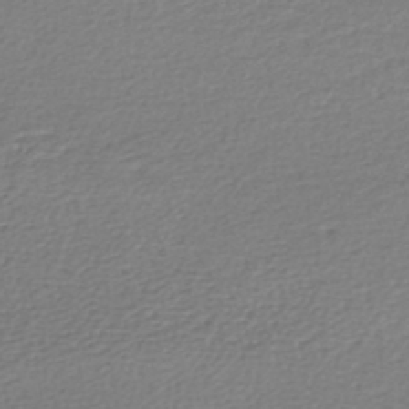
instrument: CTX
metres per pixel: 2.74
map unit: lHb
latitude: -42.7085
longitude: 72.9919
